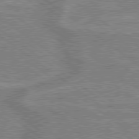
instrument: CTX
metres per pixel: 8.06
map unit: lApd
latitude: 79.1781
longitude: 175.8233
